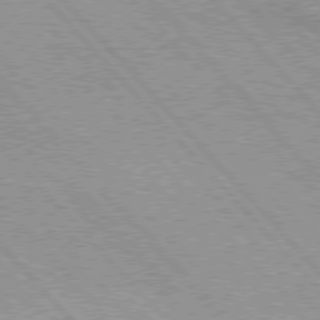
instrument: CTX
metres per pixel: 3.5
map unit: lApd
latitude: 76.3089
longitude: -72.7625
